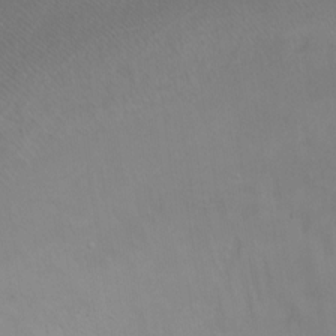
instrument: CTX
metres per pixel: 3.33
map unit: Ht
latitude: 1.7071
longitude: -35.9906
